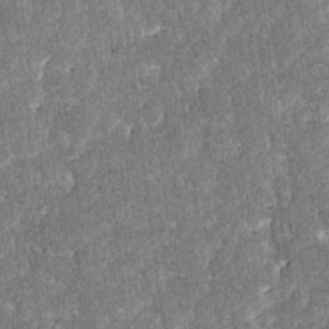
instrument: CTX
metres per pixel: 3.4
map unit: lAvf
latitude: -8.1606
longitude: -111.7450
